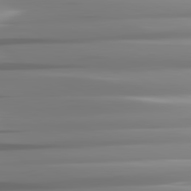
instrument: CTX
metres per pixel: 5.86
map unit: lApd
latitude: 82.0822
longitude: -142.7813
